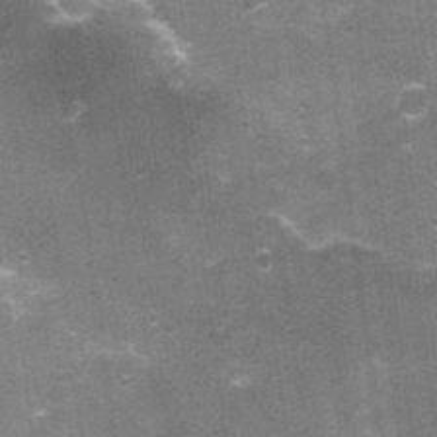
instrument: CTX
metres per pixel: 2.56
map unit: Nhu
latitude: 2.8191
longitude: -17.3670
